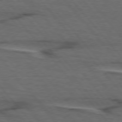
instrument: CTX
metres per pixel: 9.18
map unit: lApd
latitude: 75.5749
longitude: -69.9717
